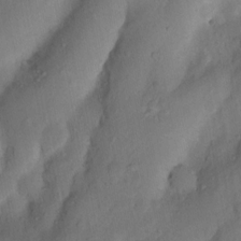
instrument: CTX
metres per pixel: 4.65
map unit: Nhu
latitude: 5.1781
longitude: -24.3467
